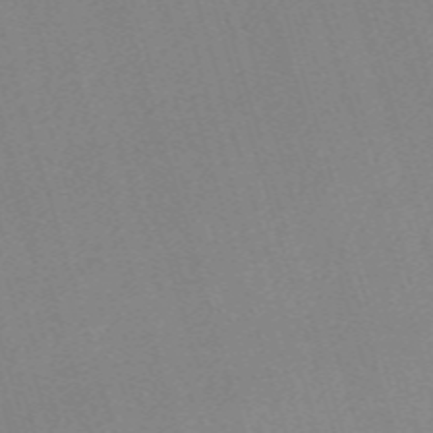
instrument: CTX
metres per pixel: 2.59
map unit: eHh
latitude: -61.9178
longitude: 50.3117
